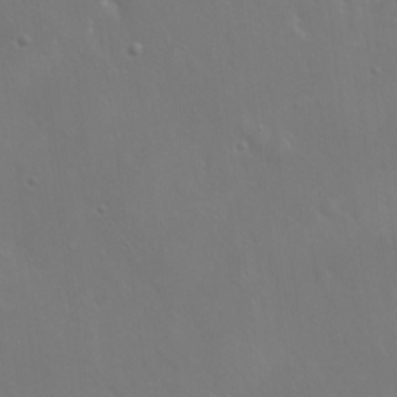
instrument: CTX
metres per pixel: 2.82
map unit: Hto
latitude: 18.4223
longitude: -56.4034
